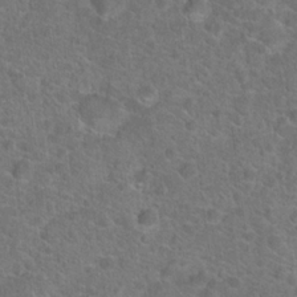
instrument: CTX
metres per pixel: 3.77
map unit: Hto
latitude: 19.2159
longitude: -43.6694
